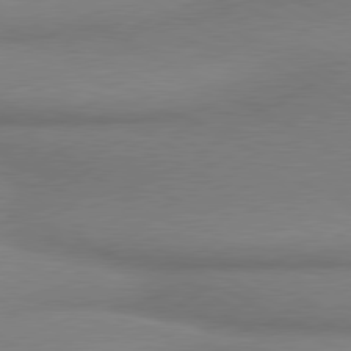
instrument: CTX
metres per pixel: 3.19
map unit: lApd
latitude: 80.1389
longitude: 167.7100
